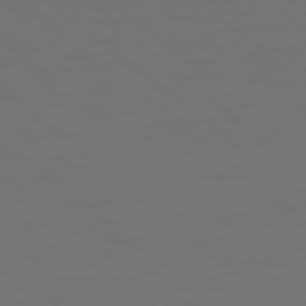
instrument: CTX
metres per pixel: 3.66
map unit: Hpe
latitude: 78.4601
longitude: 177.4077
